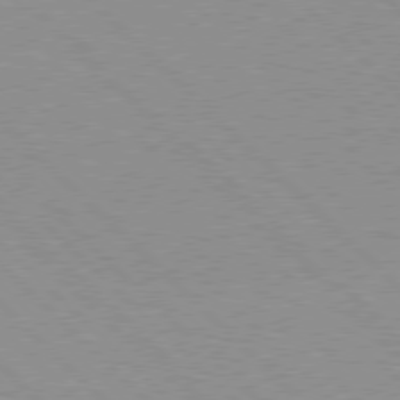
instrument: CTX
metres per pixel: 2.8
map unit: Hpe
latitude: 77.7071
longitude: -152.7813
